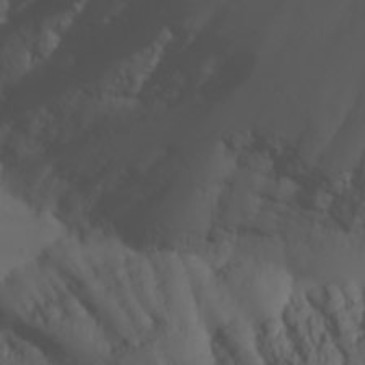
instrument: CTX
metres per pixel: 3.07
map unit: Nhu
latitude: -7.8800
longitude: -85.2726
